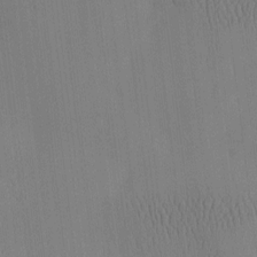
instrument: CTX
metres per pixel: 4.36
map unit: eHh
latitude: -3.7477
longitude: 16.4251
